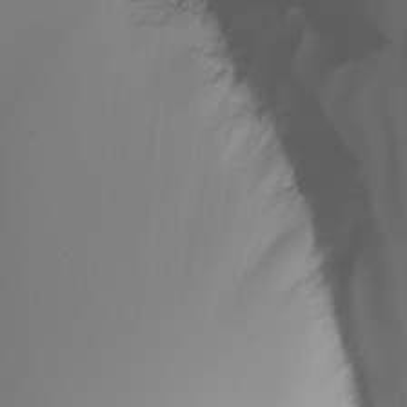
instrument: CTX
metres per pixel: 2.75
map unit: Nhu
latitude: -4.5762
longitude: -94.0822
